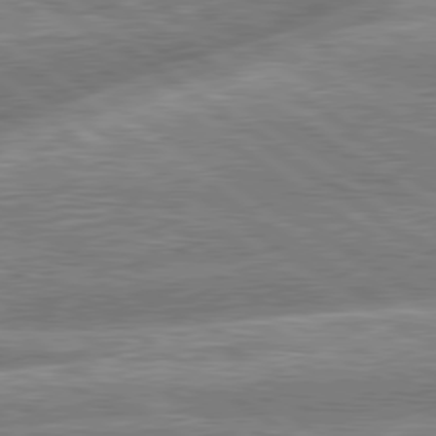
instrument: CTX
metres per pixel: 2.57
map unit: lApd
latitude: 79.6127
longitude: -159.3293
